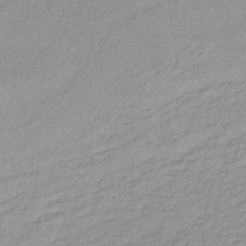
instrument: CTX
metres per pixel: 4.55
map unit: lHb
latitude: -35.1431
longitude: 69.8233
